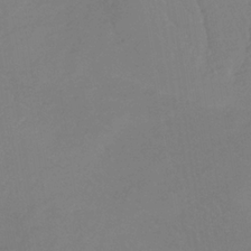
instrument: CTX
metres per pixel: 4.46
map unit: lHb
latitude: -34.1984
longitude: 67.4454
